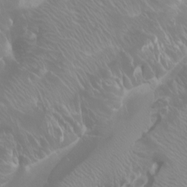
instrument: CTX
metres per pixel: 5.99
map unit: Aa
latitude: -6.2928
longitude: -72.3657
